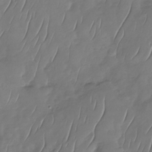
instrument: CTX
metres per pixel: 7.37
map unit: Nhu
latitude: -30.0850
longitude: -58.9136
